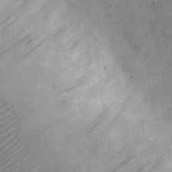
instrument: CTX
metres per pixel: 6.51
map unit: eHh
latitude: 30.8569
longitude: -73.3104
